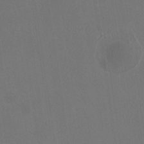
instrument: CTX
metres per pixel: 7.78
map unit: HNhu
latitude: -1.2187
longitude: -1.2159
